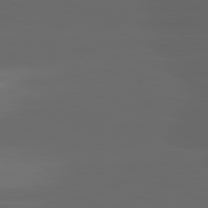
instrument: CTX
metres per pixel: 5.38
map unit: lApd
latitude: 81.2537
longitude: -146.5546
